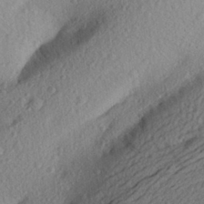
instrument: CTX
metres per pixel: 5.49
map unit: Aa
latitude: 28.5168
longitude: -144.0633
